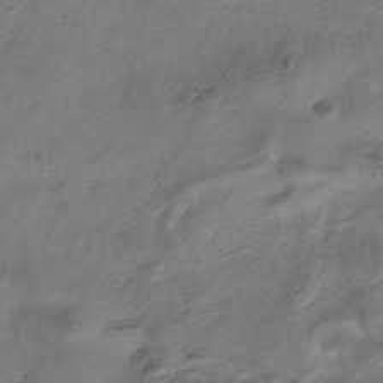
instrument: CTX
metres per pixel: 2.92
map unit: HNhu
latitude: -41.4643
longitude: 105.4454
